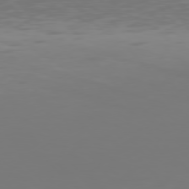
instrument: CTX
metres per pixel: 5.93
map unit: Hpe
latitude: 76.6679
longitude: -134.8947
